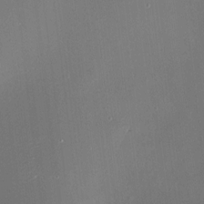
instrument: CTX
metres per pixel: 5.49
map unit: HNhu
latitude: 7.4048
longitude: 9.0108
